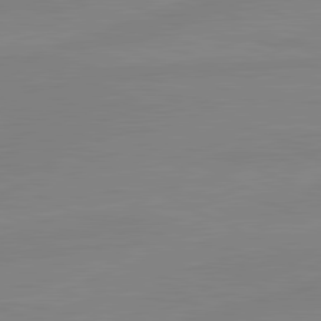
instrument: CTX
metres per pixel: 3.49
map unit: lApd
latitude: 81.1592
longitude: -177.6505
